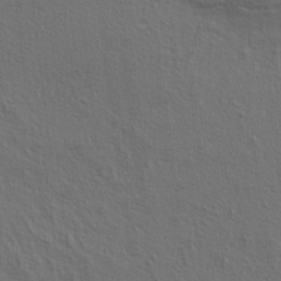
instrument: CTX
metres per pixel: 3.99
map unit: lAa
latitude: 4.4979
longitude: -113.1025
